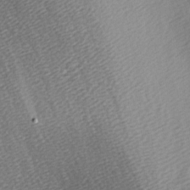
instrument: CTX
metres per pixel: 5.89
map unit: lAa
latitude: -5.5399
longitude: -121.4238
